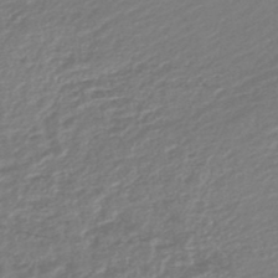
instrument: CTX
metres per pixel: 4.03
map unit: lHb
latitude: -45.8989
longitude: 73.6533
